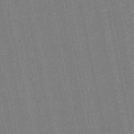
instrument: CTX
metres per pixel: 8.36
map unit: HNb
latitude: -49.0865
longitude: 59.9178
